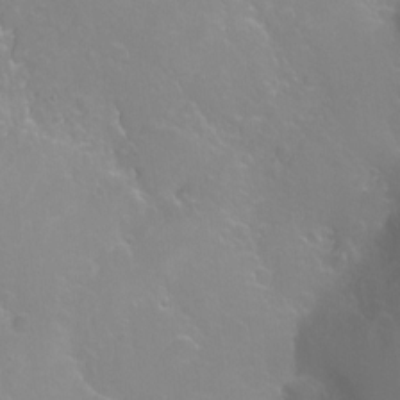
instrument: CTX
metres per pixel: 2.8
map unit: Hto
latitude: -6.8219
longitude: -48.1389
